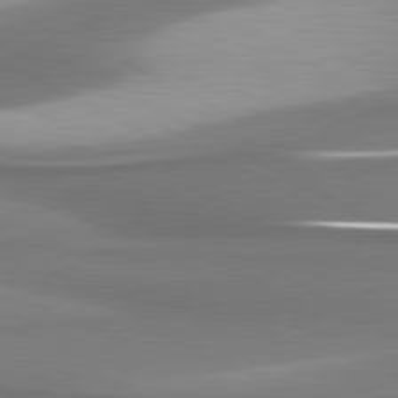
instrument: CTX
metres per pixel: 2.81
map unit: lApd
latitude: 80.7435
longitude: 176.7841
